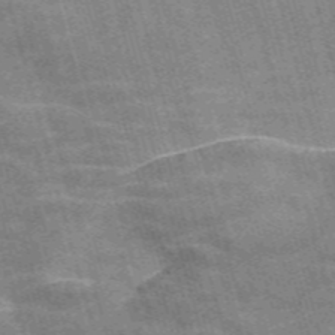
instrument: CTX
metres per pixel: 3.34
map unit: Nve
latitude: -59.0864
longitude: 65.9556
